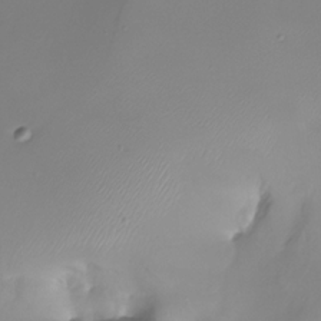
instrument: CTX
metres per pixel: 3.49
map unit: Nhu
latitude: -28.3306
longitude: -59.6127
